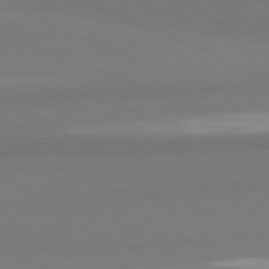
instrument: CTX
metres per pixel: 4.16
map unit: lApd
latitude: 81.6883
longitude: 177.2376
